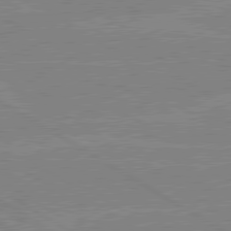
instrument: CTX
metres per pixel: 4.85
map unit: lApd
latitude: 80.3089
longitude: -125.7449
